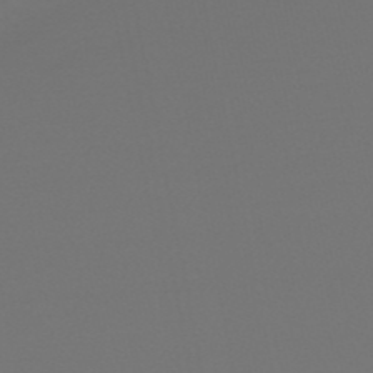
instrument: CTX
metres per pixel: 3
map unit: lHb
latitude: -50.7085
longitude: 79.8800
